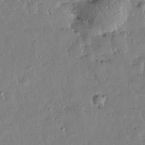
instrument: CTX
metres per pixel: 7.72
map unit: Htu
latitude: 1.2726
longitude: -177.9528
